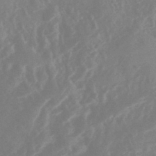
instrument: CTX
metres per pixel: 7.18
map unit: HNhu
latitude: -44.2362
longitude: 91.1809
